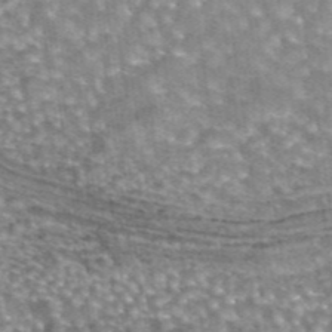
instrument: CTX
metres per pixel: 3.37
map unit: eAb
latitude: 44.8758
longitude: 105.4076
